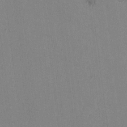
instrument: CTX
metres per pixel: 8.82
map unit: lAvf
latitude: -6.2739
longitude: -114.1199
